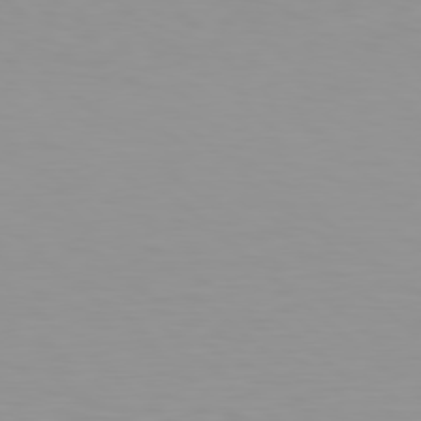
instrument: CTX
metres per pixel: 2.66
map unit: Hpe
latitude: 78.2712
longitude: -137.5560
